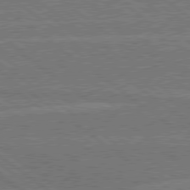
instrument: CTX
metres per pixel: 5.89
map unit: Hpe
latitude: 78.9136
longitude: -161.1970
